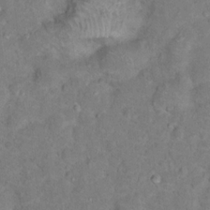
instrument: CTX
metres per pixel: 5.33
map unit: Hto
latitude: 16.8569
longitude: -37.9528
